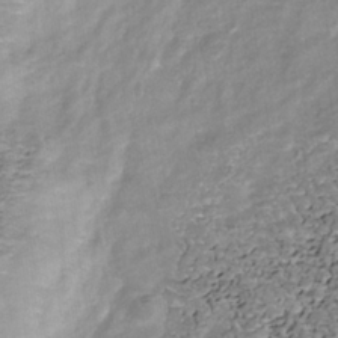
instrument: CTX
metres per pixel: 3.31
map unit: Nhu
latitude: -38.8597
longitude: -81.0647
